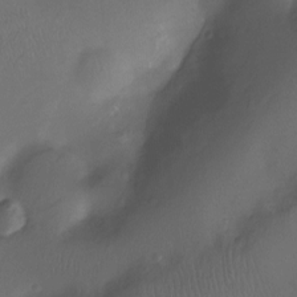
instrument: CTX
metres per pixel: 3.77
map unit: Nhu
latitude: -12.2551
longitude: -41.1403
